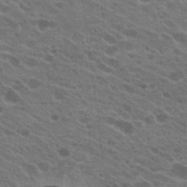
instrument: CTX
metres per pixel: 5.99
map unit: Hto
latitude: 22.7435
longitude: -38.3656
